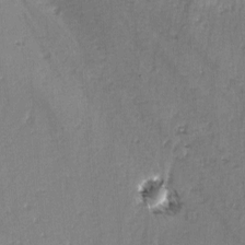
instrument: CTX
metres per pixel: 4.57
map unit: lAvf
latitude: -4.6140
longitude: -113.6505
